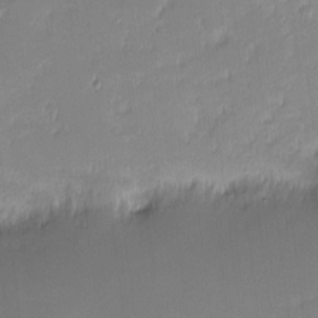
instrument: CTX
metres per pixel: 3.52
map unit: eHh
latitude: -1.0676
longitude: -83.6316
